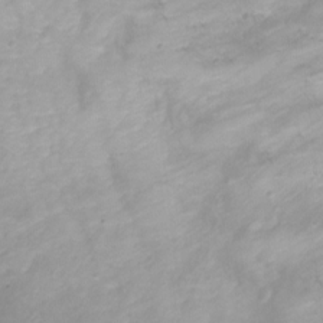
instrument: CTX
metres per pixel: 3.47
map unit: Ht
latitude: 2.5923
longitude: -33.9906
